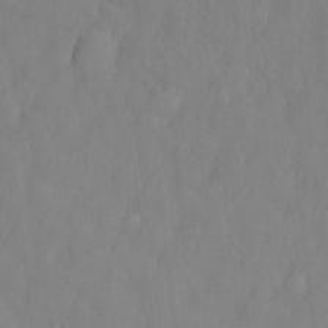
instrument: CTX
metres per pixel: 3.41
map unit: Ht
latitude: -1.7478
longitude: -33.6883
